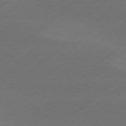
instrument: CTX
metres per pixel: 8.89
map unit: Hpe
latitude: 78.2712
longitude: -130.4034
